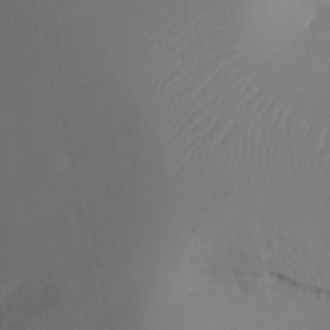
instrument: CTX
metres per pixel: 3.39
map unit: Ht
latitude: -16.3118
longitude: -41.5371
